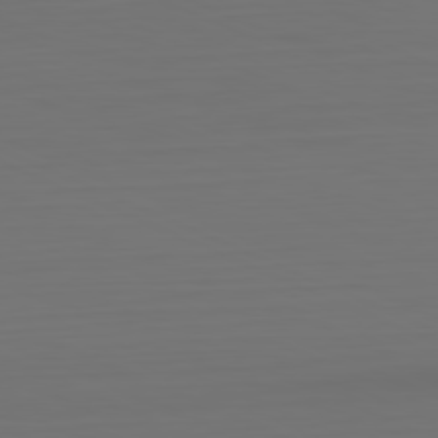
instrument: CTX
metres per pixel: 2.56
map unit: Hpe
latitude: -81.8612
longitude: 6.5196
